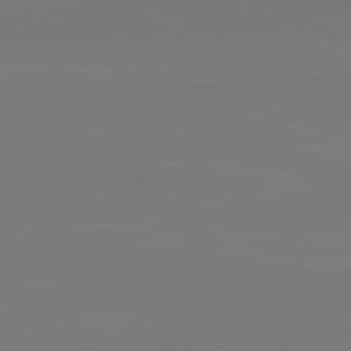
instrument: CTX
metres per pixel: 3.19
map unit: lApd
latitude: 79.2537
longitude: -175.1781
